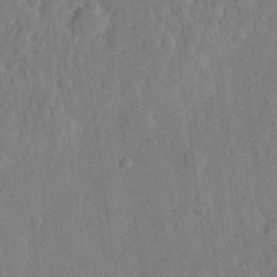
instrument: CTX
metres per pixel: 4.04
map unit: eHh
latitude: 27.7450
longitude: -76.9702
